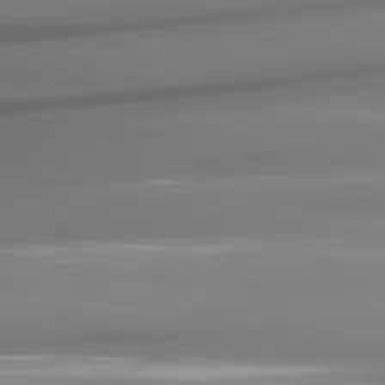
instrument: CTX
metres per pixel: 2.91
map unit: lApd
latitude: 81.3293
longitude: -141.1214
